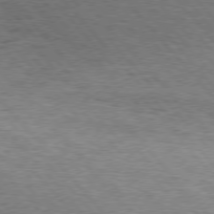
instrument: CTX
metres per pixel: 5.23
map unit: Hpe
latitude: 75.9906
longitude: -135.7638
